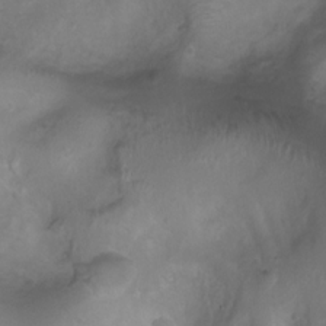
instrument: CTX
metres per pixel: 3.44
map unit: Ht
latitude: 4.2900
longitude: -20.4979
